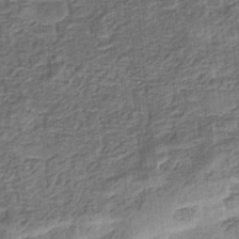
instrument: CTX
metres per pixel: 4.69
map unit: eHb
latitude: -34.7463
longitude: 79.6344
